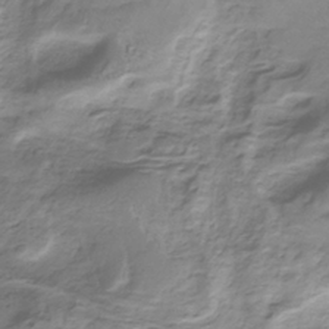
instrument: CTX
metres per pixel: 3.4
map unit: HNb
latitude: -34.0661
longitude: 58.1794
